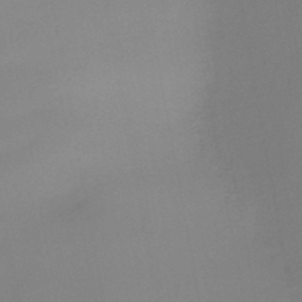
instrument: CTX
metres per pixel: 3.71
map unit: HNb
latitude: -46.4629
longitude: -42.6302
